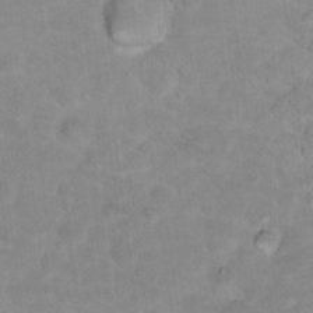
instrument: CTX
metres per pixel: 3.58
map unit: Hto
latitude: 17.9339
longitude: -37.6883
